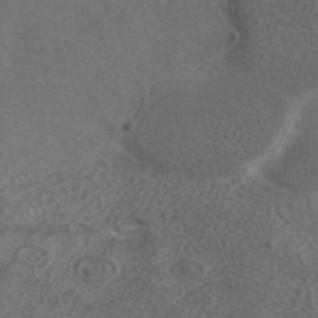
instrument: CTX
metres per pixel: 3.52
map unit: ANa
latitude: 37.7639
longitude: 16.9731
